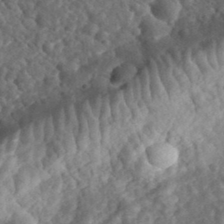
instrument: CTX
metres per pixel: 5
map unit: eHh
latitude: 35.3670
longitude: -79.4238
